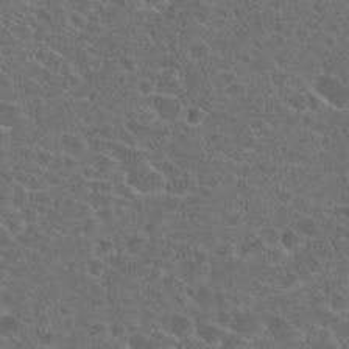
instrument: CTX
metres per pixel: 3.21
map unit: Hto
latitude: 23.9528
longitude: -45.8394
